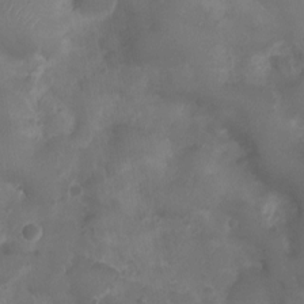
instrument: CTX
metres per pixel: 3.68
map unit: Nhu
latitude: 3.6694
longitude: -15.1970
